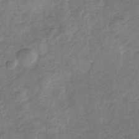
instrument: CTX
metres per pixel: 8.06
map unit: HNb
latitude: -32.9920
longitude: 59.4832
